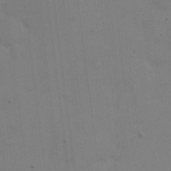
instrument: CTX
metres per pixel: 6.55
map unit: eHh
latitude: 6.3845
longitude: -65.8205
